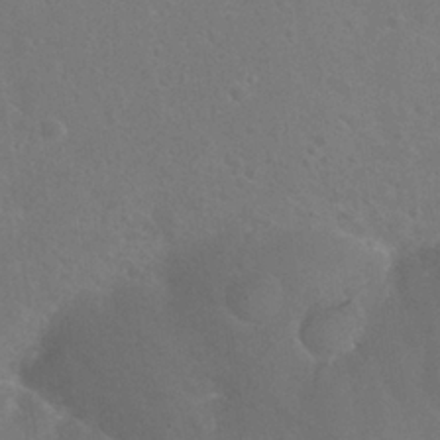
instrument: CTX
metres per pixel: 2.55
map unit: Nhu
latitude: 26.1578
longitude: -57.1592
